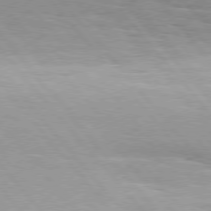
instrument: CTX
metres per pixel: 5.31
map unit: Hpe
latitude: 76.1389
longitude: -153.4427
